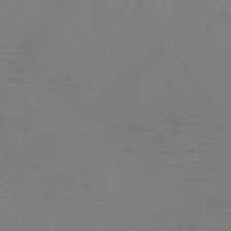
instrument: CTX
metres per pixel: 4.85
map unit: HNb
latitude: -46.1794
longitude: -46.7624
